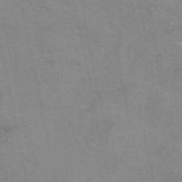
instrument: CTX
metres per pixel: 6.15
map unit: eAb
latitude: 50.9702
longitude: 108.2928
